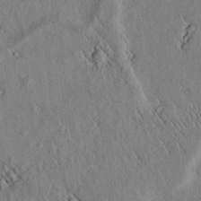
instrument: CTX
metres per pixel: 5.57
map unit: lAvf
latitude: 6.1956
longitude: 159.3509
